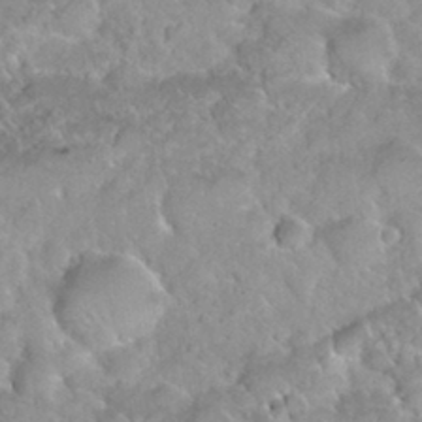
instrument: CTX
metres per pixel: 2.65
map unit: Nhu
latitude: 29.8583
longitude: -54.0255
